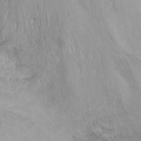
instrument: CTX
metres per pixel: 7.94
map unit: Nhu
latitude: -13.1053
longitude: -39.1214
